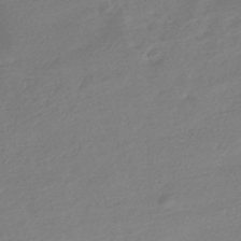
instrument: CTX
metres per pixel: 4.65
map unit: HNhu
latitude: -42.3873
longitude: 92.2550
